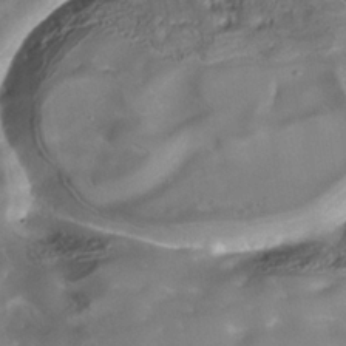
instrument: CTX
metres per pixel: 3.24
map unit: Nhe
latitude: -38.0850
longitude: -118.7435
